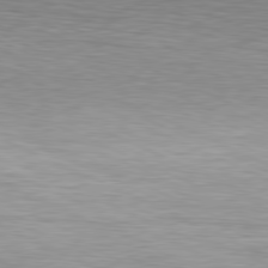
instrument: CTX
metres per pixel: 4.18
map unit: Hpe
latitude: -81.6533
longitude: 15.3510
